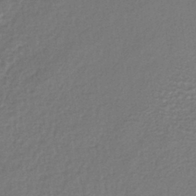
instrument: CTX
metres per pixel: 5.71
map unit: lHb
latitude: -41.0108
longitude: 70.8219
